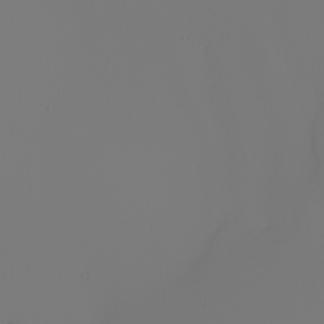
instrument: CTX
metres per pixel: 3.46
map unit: Nhu
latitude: -6.5951
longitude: -95.5371
